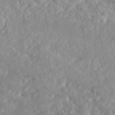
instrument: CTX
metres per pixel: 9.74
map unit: eAb
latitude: 45.3292
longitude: 127.9745
